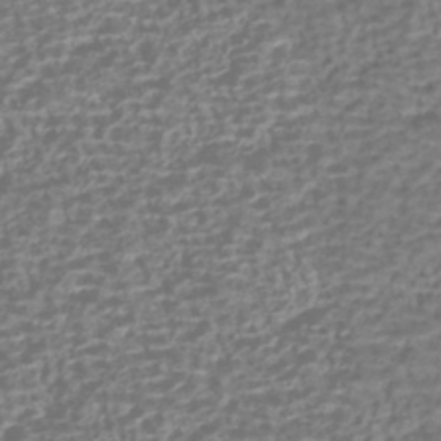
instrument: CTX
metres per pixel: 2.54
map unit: HNhu
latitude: -42.8030
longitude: 106.9731
